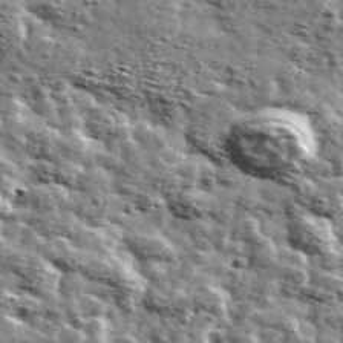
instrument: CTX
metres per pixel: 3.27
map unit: Ave
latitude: 41.5938
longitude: -107.9906
